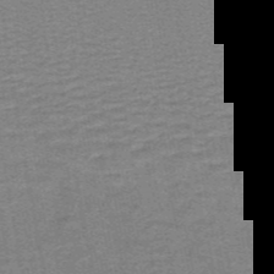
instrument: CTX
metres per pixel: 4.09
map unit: lHb
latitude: -41.0864
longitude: 54.6897
